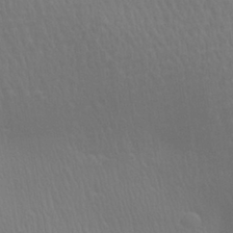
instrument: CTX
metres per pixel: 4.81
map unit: Aa
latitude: 28.7057
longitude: -139.4615
